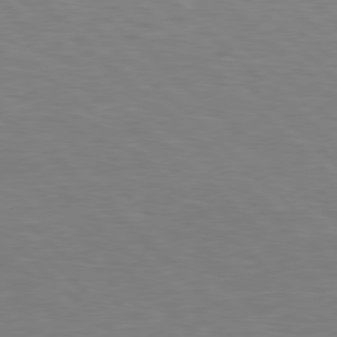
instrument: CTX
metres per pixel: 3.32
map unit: Hpe
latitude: 78.1389
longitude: -149.4615
